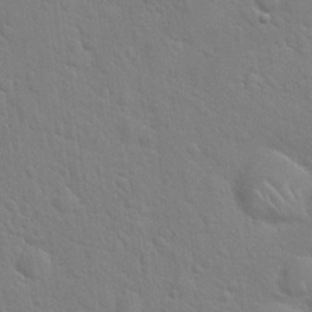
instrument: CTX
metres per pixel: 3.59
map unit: Hto
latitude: 21.2537
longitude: -52.2145
